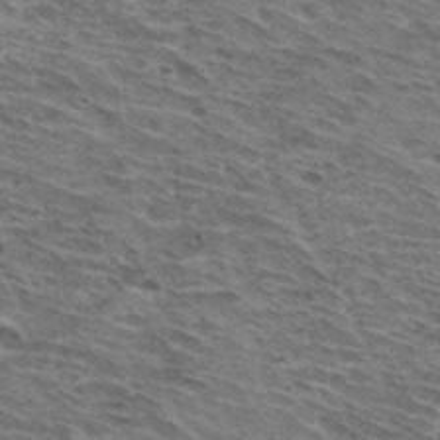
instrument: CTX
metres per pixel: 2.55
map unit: Hto
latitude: 32.9136
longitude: -44.5546
